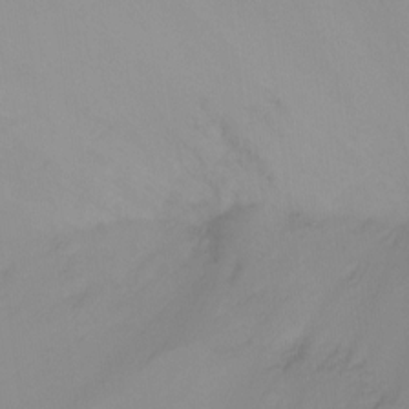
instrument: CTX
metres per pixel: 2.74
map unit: Ht
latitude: -12.6330
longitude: -49.9339
